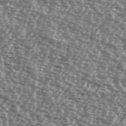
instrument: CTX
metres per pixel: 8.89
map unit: Ave
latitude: 38.3089
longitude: -112.3089
